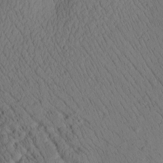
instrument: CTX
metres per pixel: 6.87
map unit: Htu
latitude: 2.6301
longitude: 177.7856
